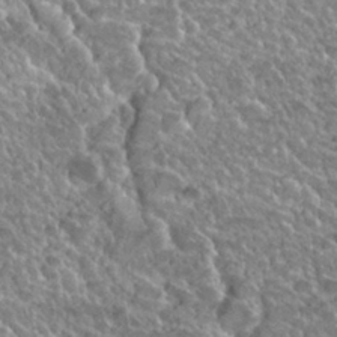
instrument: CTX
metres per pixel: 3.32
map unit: Nhu
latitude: 29.7827
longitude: -54.4790
